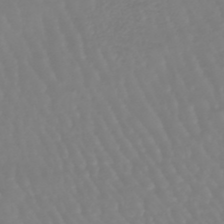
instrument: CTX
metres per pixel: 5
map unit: eHb
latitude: -45.8233
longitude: 79.4643
